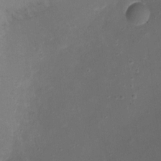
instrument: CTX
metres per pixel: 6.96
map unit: Nhu
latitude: -11.5021
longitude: -34.1388
